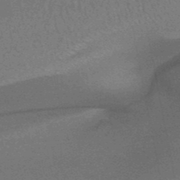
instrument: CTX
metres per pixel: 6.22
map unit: HNb
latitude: -49.4077
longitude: -51.8016
